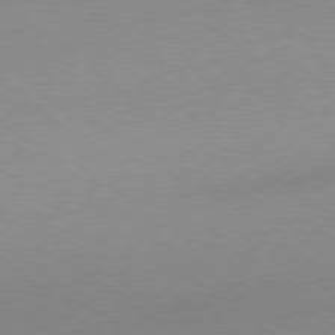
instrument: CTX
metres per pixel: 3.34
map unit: Hpe
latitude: -79.1431
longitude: 8.1606
